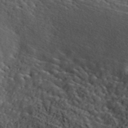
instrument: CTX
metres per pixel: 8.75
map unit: ANa
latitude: 40.7624
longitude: 20.1983
